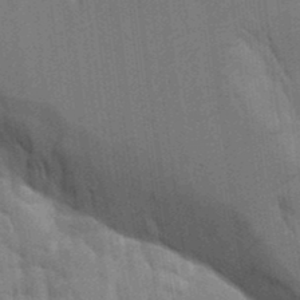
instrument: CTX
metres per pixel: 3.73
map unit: Aa
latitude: 9.8206
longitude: -126.5735
